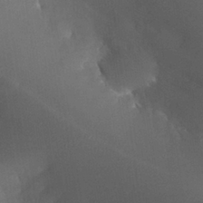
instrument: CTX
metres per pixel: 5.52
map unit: Nhu
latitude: 26.3845
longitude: -57.6882
